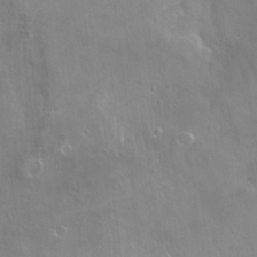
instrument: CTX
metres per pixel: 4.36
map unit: Nhu
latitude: 21.1970
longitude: -30.7247
